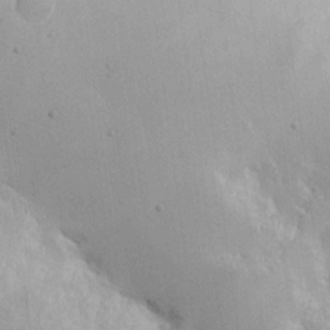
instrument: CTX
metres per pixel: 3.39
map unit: Nhu
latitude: 16.5168
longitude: -79.1403
